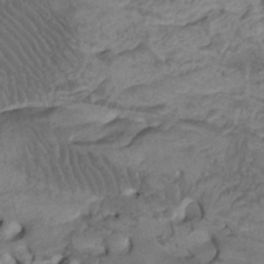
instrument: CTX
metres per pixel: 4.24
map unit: Htu
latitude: -8.1417
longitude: -65.1781
